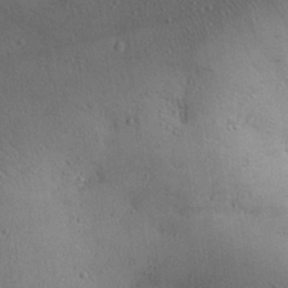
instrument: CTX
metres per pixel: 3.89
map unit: Aa
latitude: 29.0080
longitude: -144.6679
